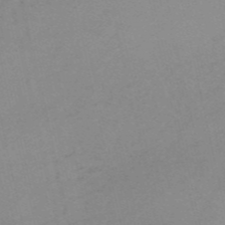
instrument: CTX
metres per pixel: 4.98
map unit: HNb
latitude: -54.2551
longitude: -42.1767
